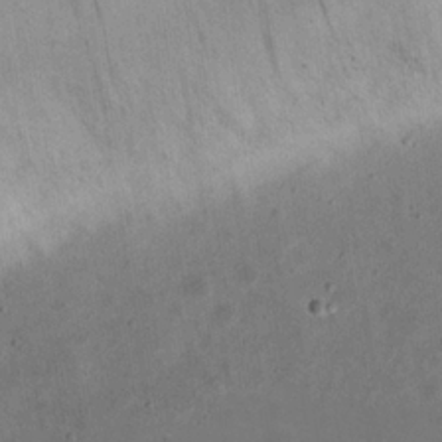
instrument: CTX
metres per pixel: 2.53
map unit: eHh
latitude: 23.5371
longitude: -69.2537
